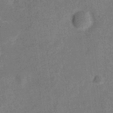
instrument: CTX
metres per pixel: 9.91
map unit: Nve
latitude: -25.3132
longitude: 106.9164
